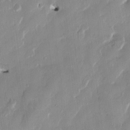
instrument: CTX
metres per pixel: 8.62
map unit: HNhu
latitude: 0.9702
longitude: -5.1025
